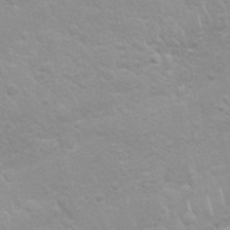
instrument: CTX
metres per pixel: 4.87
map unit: Nhu
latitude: 26.7246
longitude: -62.5546
